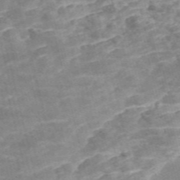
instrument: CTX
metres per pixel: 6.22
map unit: Nve
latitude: -56.9730
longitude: 51.0675
